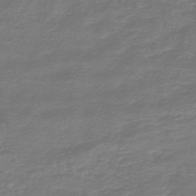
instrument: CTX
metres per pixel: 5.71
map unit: HNb
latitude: -47.3698
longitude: 53.5210
